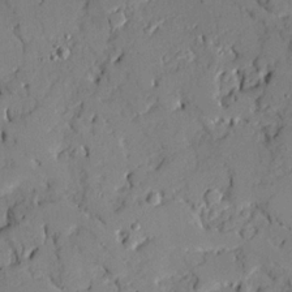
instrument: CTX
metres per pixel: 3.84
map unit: Ave
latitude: 18.7435
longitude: -128.8002
